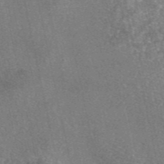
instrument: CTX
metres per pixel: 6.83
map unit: eAb
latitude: 46.4223
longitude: 105.3887
